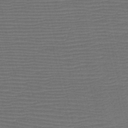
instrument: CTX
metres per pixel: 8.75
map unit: HNb
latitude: -47.5210
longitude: -41.3481
